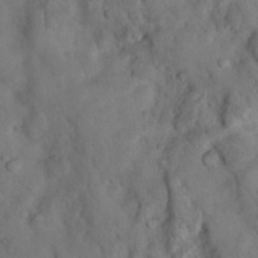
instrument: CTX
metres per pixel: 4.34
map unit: Nhu
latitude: 8.9703
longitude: -22.9514
